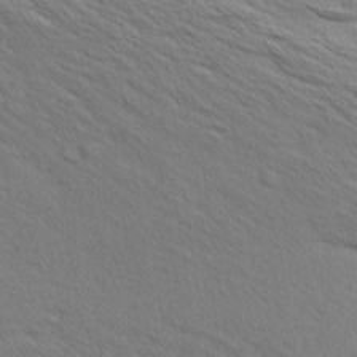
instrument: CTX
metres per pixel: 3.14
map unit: Aa
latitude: 6.5357
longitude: -136.8191
